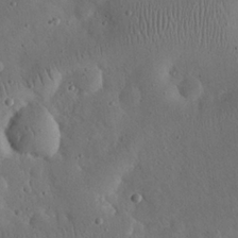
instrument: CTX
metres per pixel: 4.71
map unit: eHh
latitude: 24.1955
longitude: -67.4615
